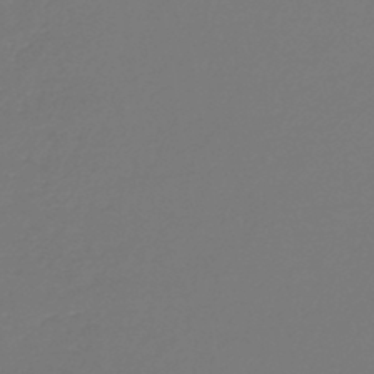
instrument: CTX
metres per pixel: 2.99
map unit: lHb
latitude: -44.5385
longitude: 76.2362
